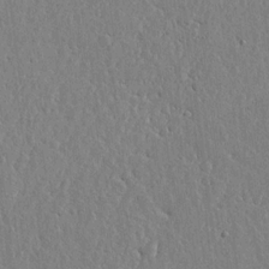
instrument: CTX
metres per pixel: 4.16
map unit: lHvf
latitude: 18.6868
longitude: -115.8016
